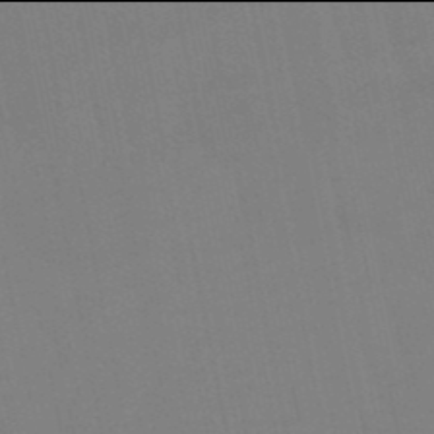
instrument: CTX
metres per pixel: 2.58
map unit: lHb
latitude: -50.0094
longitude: 71.1431
